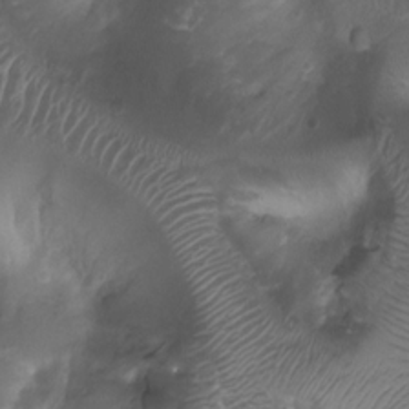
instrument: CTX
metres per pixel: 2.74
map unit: Ht
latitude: 4.0255
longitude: -20.2711
